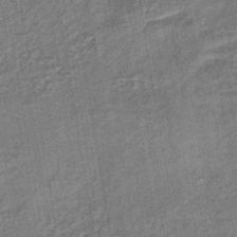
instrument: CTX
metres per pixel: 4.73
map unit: lHb
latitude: -39.0676
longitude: 74.2551
